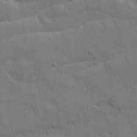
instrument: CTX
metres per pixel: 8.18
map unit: Ave
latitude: 19.6505
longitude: -129.2726
